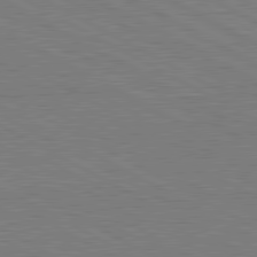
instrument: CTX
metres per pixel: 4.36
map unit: lApd
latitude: 81.1970
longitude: 151.9745
